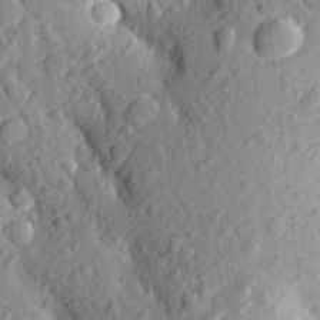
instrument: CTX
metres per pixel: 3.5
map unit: Aa
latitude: 25.4615
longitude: -150.1766
